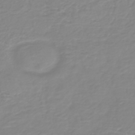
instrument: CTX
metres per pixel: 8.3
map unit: HNb
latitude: -45.1053
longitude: 54.5007
